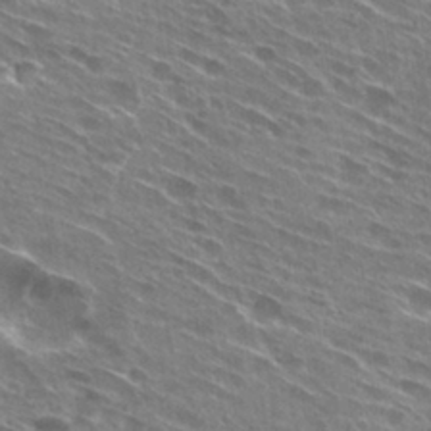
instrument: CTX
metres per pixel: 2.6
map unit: Hto
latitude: 29.1025
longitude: -44.6490
